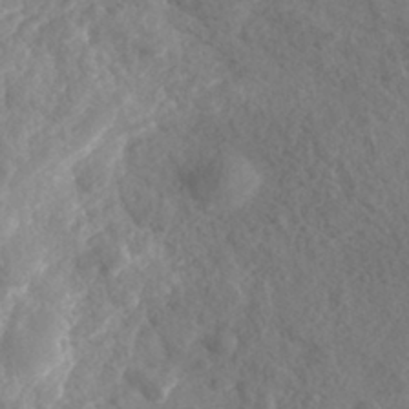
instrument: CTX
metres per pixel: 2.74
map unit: Nhe
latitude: -41.3509
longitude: -110.0822
